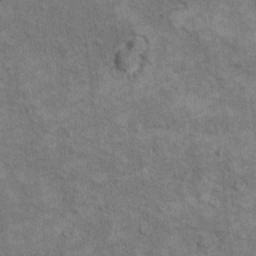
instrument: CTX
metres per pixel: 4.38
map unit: Hto
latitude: 9.8394
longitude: -36.7246
